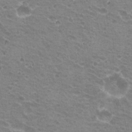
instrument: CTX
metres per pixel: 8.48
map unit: Hto
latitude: 21.0081
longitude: -32.0444
